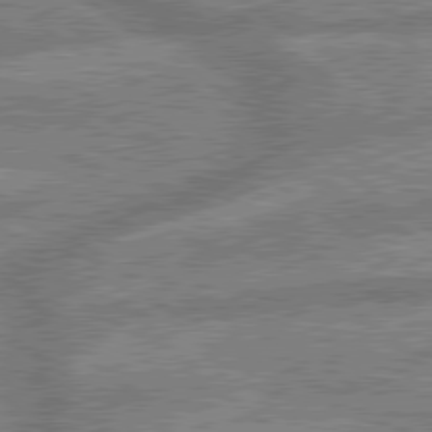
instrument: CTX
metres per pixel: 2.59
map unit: lApd
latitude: 79.7261
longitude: -168.9514
